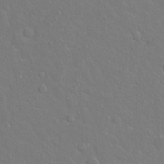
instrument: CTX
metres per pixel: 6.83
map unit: Hto
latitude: -4.3495
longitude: -35.6694
